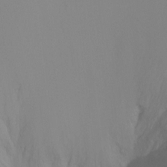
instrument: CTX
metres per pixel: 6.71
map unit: Ht
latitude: -15.8612
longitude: -44.0255
